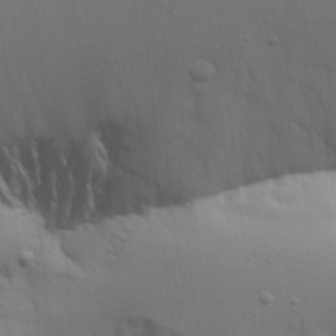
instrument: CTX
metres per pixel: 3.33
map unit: Aa
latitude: 15.0270
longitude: -141.0647
